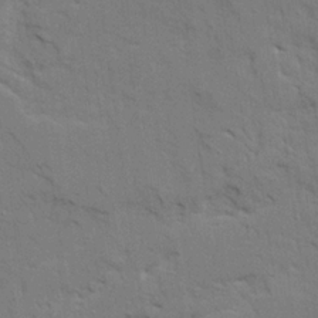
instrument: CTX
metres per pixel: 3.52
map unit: Ave
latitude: 22.3278
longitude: -130.4034
